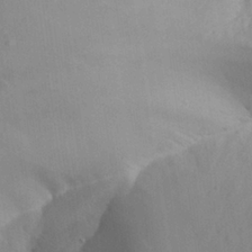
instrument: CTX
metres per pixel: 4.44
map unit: Aa
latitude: 26.1200
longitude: -128.3656
